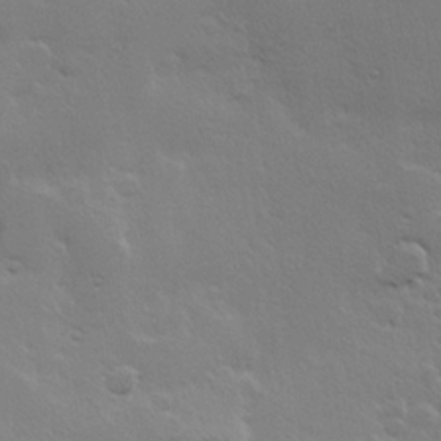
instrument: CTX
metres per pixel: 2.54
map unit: Hve
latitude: 23.7827
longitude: 144.9920
